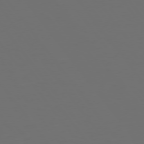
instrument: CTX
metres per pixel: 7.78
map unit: Hpe
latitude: 74.6113
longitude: -125.2537
